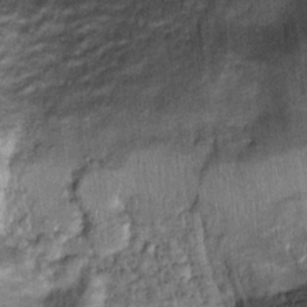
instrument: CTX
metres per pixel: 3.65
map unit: Hto
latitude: 14.3279
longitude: -34.9702
